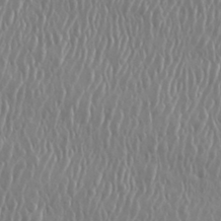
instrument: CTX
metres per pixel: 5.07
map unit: eHh
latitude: 33.7828
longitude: -133.0081
